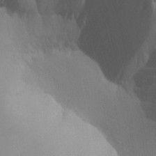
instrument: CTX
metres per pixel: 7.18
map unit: Aa
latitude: 18.5356
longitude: -142.3278
